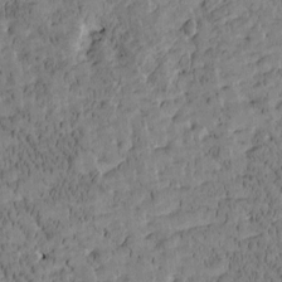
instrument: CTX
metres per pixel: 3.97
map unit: Htu
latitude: -3.6343
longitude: 175.5777
